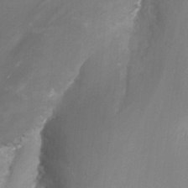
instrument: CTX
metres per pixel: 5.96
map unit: Nhu
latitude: -13.0864
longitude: -66.1199
